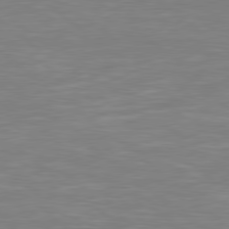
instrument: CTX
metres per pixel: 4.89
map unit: Hpe
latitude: 78.8569
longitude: -125.8772
